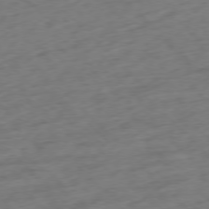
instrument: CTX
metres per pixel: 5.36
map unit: Ap
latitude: -77.3510
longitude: -80.2333
